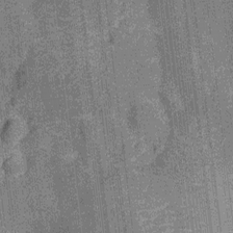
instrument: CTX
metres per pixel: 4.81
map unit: Nhu
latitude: -13.9745
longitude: -23.9339
